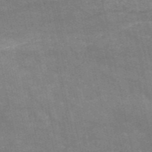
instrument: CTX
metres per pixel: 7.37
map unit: HNb
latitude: -53.0297
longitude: -39.8205
